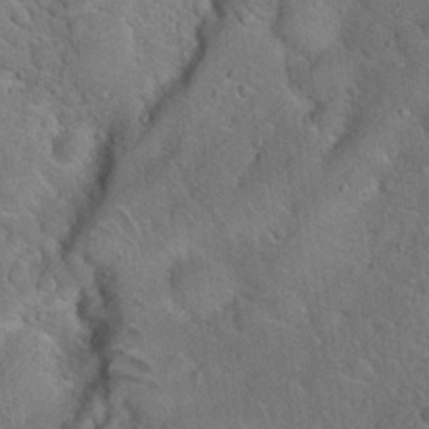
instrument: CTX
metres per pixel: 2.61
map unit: Hto
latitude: 19.1592
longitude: -50.8191
